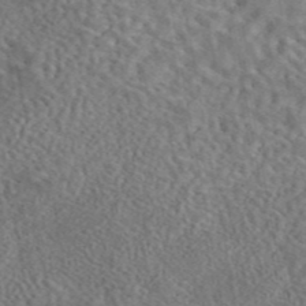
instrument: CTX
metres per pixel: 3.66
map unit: eAb
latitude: 43.6127
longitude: 109.4265
